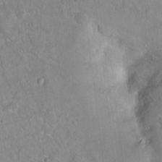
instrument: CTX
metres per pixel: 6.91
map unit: Nhu
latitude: 16.7435
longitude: -30.8002
